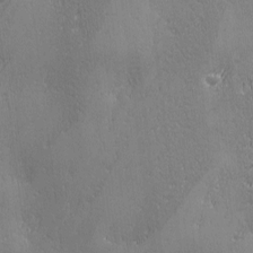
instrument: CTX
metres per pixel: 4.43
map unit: Ave
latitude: 2.4601
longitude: -112.1011
